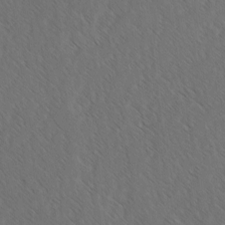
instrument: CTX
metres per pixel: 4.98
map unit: lAvf
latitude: -3.1620
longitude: -113.9717
